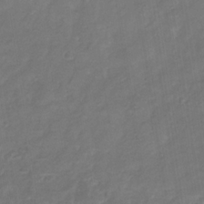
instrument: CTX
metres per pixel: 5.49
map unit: eHb
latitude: -30.3684
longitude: 71.7100
